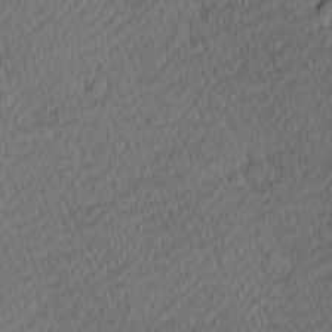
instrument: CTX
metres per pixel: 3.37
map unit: Hve
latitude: 12.3845
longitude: -90.5357
